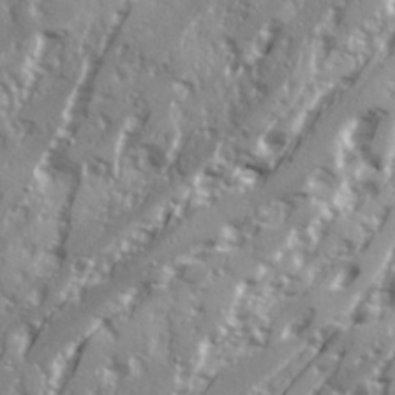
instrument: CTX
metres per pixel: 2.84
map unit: Ave
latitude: 21.2537
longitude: -131.2159
